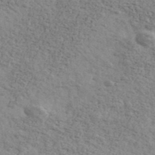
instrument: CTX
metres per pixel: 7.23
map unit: Ave
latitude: 41.3481
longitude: -109.1781
